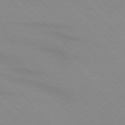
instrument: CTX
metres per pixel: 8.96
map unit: lApd
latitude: 76.2522
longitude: -84.9892
